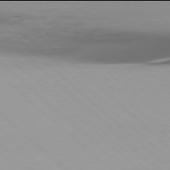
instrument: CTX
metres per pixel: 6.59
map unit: Ap
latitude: -78.0094
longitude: -90.4223
